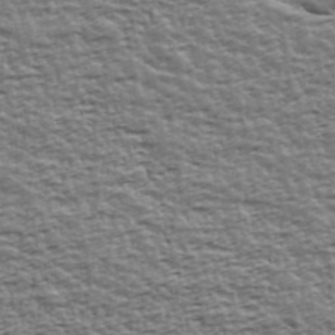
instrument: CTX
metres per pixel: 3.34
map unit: Ave
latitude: 42.7624
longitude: -112.7813
